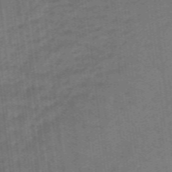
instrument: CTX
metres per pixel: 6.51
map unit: lHb
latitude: -47.9556
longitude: 83.2376
